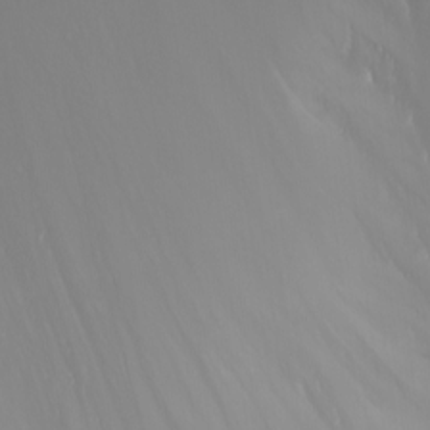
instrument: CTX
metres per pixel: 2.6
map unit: Nhu
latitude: -6.5196
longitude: -91.1592
